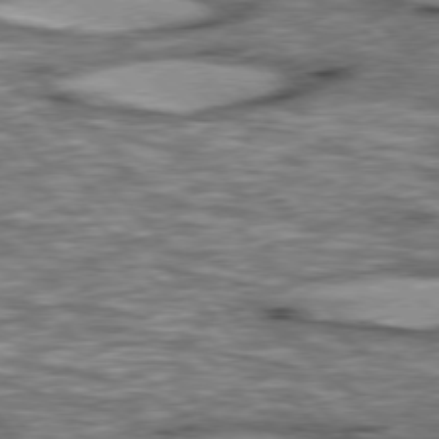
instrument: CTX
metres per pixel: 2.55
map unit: lApd
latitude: 76.8191
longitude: -49.7828
